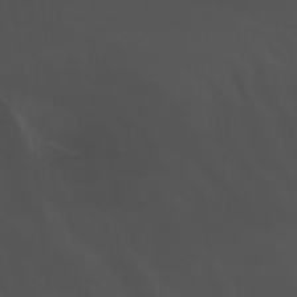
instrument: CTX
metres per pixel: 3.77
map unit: Nhu
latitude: -7.7855
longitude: -94.5168
